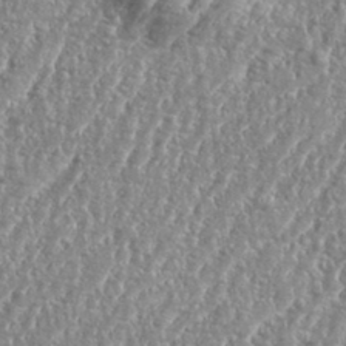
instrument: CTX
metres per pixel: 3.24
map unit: eHh
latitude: 35.0080
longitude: -134.7624
